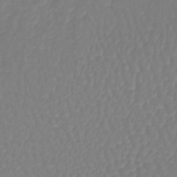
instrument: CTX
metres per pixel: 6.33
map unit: lHb
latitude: -41.8044
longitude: 67.4454
